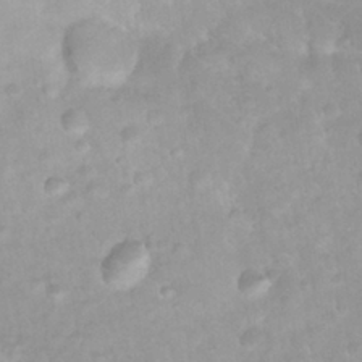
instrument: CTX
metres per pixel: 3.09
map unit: Nhu
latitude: 26.8947
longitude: -63.3293
